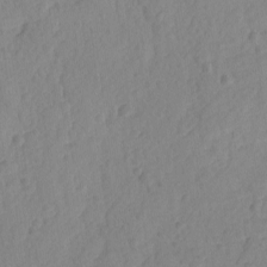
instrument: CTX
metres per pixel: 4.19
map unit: lAvf
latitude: -8.5763
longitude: -119.9717
